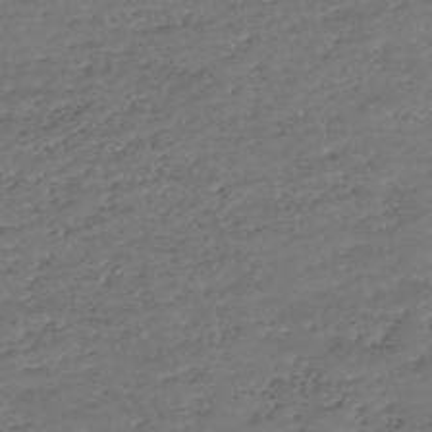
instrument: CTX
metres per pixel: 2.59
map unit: eHh
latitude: -54.4062
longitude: -90.1389
